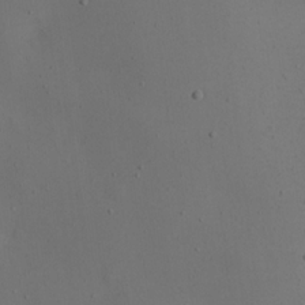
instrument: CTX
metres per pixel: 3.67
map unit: eHh
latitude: 19.3670
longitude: -72.3279
